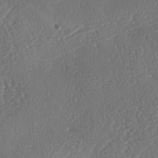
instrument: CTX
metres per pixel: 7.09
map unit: lAa
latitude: -2.6329
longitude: -128.2333
